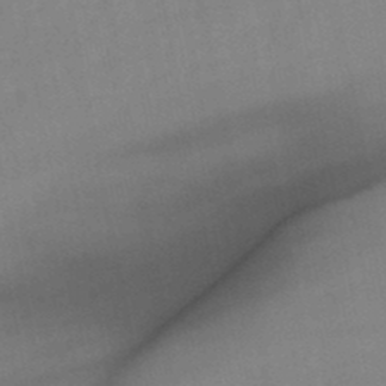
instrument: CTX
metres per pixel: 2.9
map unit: lHb
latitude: -48.3873
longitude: 75.8612
